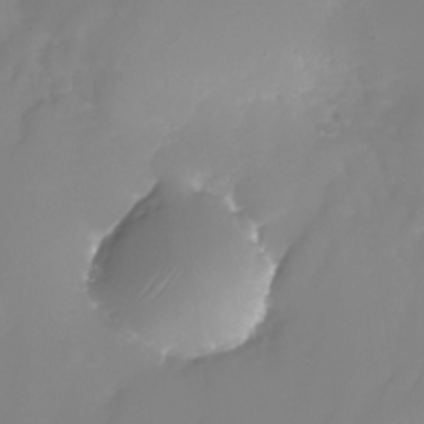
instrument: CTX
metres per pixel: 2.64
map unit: Nhu
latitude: -24.8408
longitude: -71.4237
